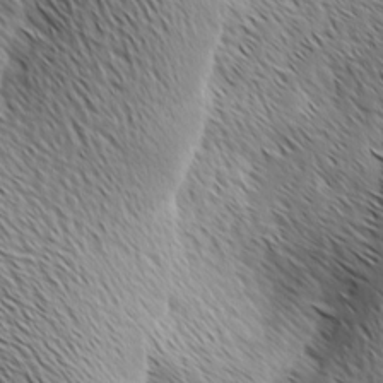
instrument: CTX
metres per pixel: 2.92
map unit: Ave
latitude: 1.5749
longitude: -115.3481
